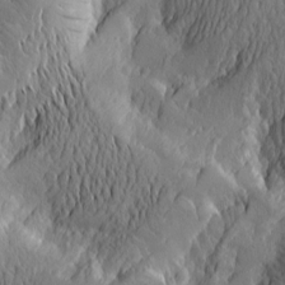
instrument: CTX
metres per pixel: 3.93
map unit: Htu
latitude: -2.0472
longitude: -176.9513
